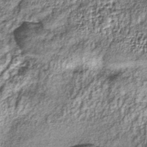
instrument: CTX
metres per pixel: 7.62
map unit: lHb
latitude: -38.2928
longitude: 67.8612
